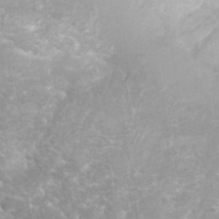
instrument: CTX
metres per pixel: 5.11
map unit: Nhu
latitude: 26.5168
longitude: -63.3860
